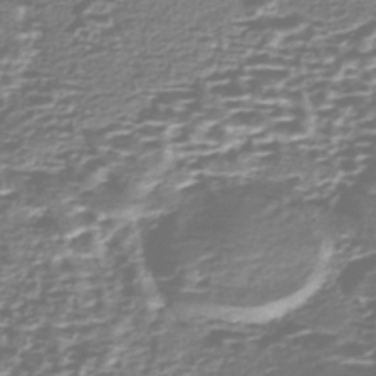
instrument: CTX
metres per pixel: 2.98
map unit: Nhe
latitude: -47.1431
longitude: -171.8961
